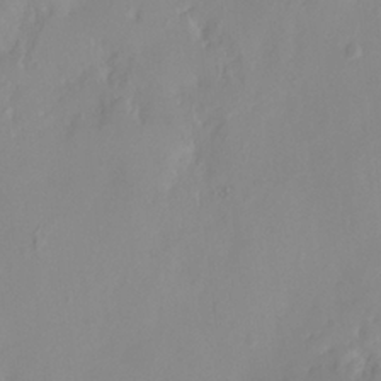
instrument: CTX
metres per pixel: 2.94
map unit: HNhu
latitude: 8.0633
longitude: -1.9339
